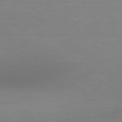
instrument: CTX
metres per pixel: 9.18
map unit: Ap
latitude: -77.2187
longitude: -68.6869
